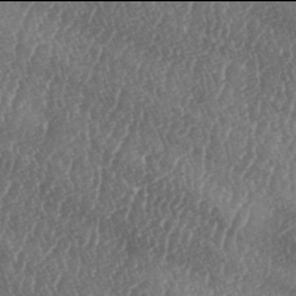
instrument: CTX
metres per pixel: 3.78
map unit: lAa
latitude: -6.0094
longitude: -129.6316
